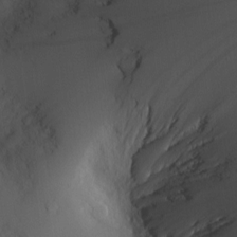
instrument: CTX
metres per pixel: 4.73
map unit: Nve
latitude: -8.0850
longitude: 175.7288
